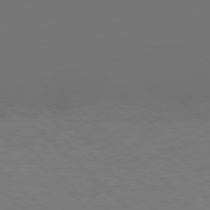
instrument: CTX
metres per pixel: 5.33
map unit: Ap
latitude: -77.8989
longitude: -99.1403
